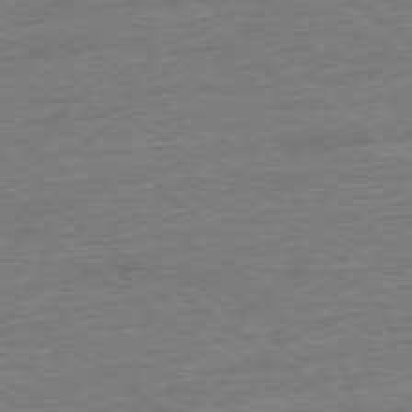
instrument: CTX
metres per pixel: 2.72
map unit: Ap
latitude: -78.2739
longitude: -82.1011
